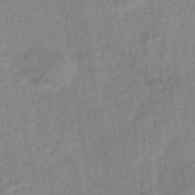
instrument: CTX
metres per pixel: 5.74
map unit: lHb
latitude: -34.7463
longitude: 71.9367
